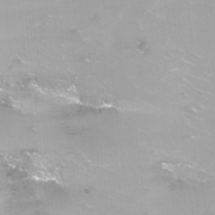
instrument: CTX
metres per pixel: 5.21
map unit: Nhu
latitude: -14.0283
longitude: -53.0081
